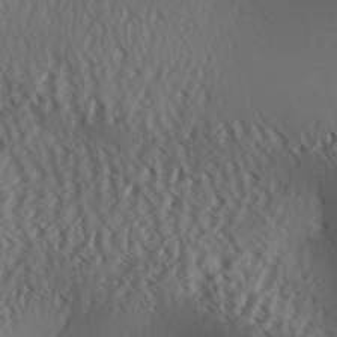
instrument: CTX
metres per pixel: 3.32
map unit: Aa
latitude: 30.3845
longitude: -140.8002
